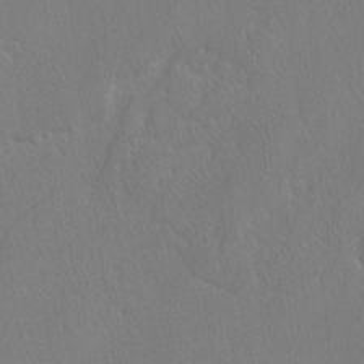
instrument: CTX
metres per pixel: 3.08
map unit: lAvf
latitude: -4.4062
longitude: -108.4223
